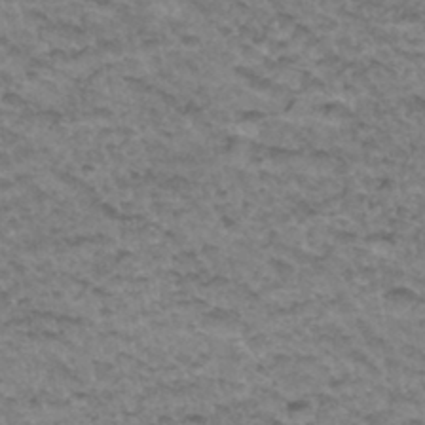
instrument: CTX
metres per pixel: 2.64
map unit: Hto
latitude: 34.1955
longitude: -47.7450
